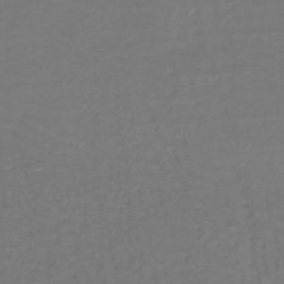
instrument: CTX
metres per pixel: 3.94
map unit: lHb
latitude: -43.0486
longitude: 57.3509
